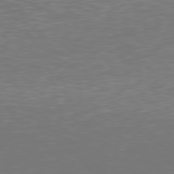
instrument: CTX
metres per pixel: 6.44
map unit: Hpe
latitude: 77.6694
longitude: -171.2726
